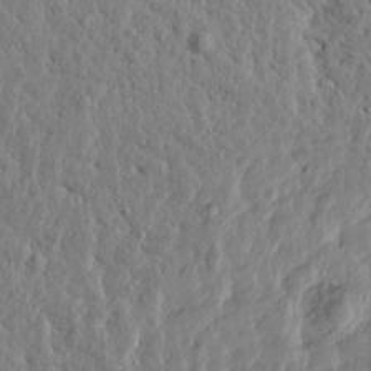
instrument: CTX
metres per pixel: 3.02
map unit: Htu
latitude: -0.5196
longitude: -178.7058
